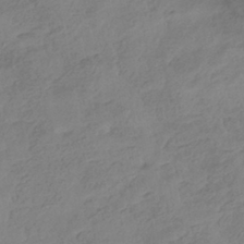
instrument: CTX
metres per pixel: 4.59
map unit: HNhu
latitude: -40.5951
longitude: 98.1228
